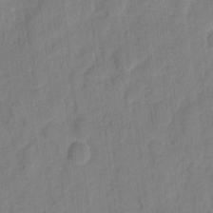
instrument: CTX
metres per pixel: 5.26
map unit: eHh
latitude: 8.3090
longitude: -65.3293
